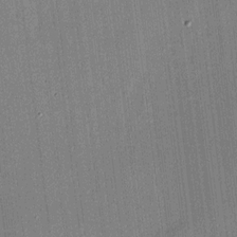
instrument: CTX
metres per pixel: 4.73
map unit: HNhu
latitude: 7.9528
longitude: 13.3699
